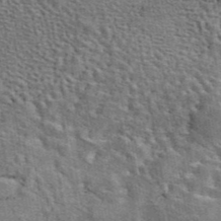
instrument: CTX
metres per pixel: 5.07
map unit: eAb
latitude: 43.8961
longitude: 110.5195
